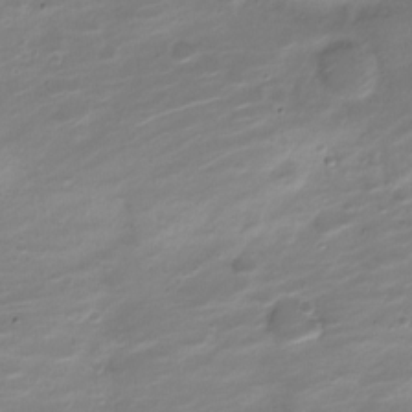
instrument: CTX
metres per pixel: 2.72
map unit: Nve
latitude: -21.1053
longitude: 105.5021
